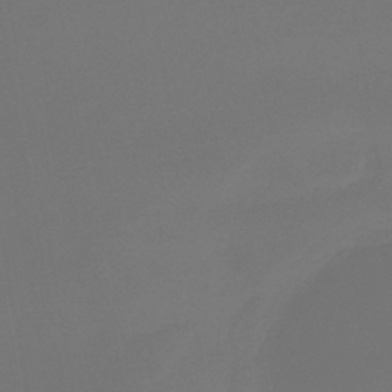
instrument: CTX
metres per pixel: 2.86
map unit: lHb
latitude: -43.8044
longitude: 64.0094
